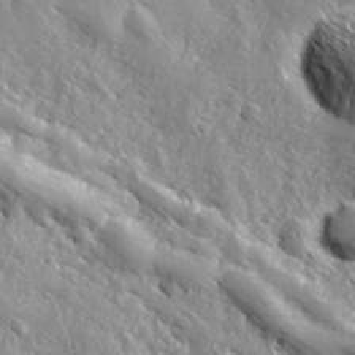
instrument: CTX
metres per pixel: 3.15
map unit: Hve
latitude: 25.0836
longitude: 146.0472
